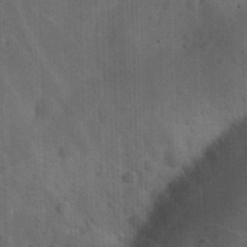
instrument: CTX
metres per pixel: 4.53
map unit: eHh
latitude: 25.9906
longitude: -65.4048
